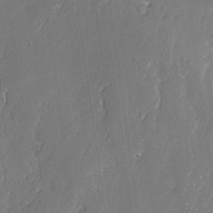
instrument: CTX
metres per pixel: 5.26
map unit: lAvf
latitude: -2.5384
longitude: -107.4993
